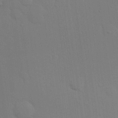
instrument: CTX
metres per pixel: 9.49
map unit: eHh
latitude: 24.3467
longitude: -71.5182
